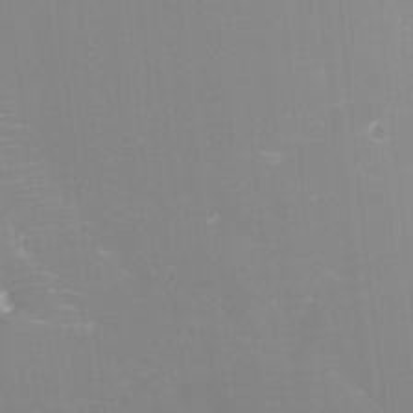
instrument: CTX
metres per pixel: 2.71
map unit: Htu
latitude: -12.1417
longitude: -73.0459
